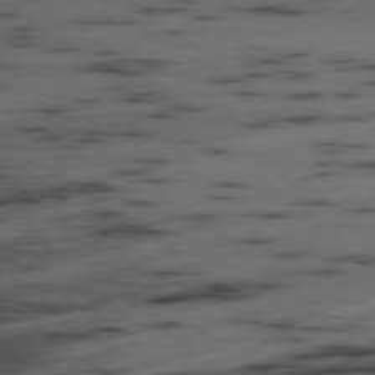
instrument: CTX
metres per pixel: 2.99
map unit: Ap
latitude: -79.1431
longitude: -73.3671
